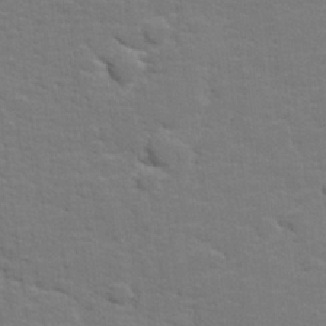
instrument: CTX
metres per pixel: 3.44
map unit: lHvf
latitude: 25.4237
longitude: 142.2550
